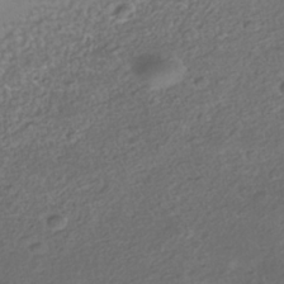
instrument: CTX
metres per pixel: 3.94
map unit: Nhe
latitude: -40.9542
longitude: -100.6113
